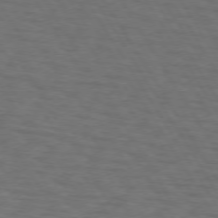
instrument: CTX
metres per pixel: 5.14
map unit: lApd
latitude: 72.9514
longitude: -74.2523
